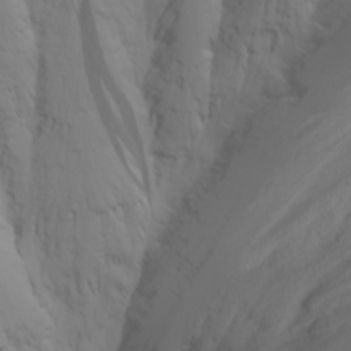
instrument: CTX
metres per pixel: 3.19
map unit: Nhu
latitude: -4.9919
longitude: -84.1200
